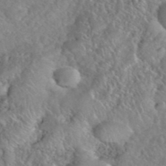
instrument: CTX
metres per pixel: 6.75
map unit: eHh
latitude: 40.6868
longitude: -56.3656
